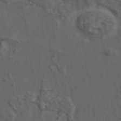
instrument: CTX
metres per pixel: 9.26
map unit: eAb
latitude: 43.7828
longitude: 105.7288
